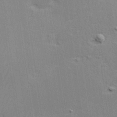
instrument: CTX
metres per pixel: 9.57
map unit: Hve
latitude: 25.6693
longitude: -94.1011
